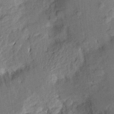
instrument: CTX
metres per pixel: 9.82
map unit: Aa
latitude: 22.5357
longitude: -150.4601
